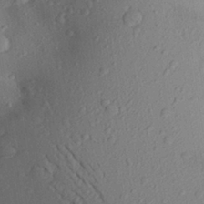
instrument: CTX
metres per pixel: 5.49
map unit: Aa
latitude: 26.5546
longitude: -146.4979
